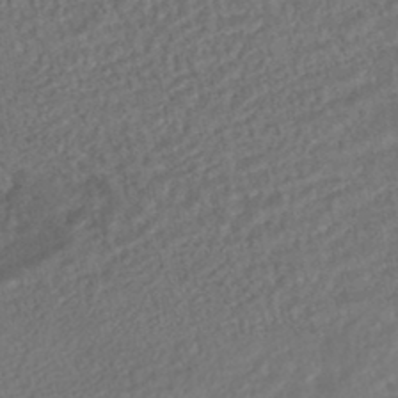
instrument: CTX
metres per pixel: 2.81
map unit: HNhu
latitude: -45.9745
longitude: 100.4251
